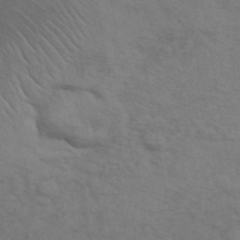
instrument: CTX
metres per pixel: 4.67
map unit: ANa
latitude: 42.5357
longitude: 54.5763
